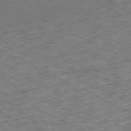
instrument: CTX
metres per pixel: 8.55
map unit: Ap
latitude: -79.3509
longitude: -67.8394
